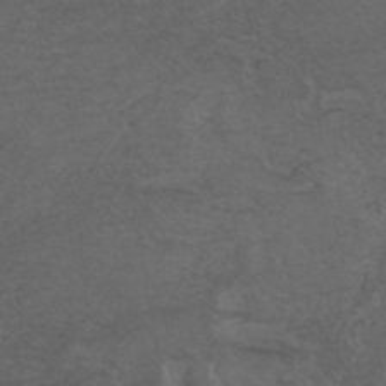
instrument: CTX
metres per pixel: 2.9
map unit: ANa
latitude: 40.1577
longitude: 28.7274
